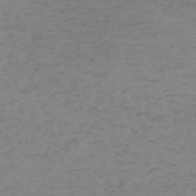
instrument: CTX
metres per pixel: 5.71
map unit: HNb
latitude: -55.6155
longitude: -46.9514
